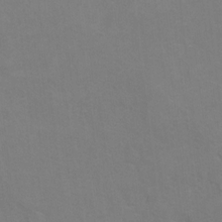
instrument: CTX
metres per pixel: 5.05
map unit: Hto
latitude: 7.3104
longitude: -35.7638
